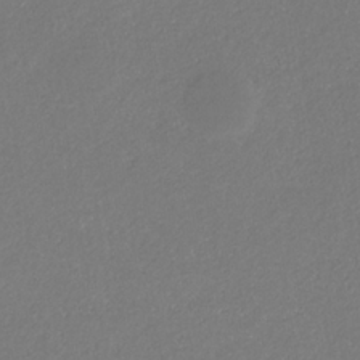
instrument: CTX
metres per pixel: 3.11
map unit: eHb
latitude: -31.0675
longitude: 68.0283
